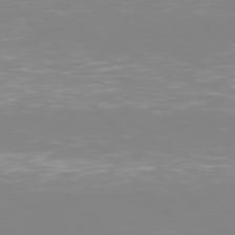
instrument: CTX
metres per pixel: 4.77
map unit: Hpe
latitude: 77.5749
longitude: -172.4223
